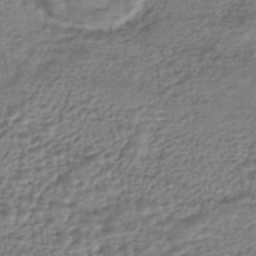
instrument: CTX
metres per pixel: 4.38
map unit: HNhu
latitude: -43.8989
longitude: 105.3698
